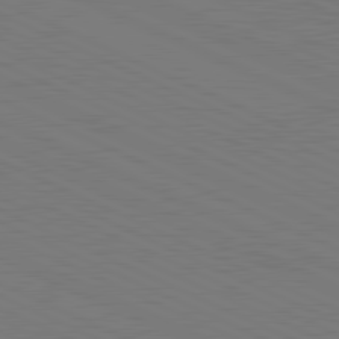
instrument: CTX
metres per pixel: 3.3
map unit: lApd
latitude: 81.4804
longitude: 149.6155
